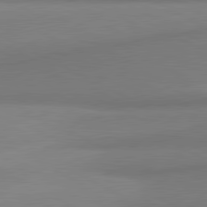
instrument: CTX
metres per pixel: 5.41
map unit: lApd
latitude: 80.8380
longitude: 167.4643
